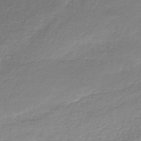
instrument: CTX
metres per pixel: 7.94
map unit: lHb
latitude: -40.2172
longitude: 70.1417
